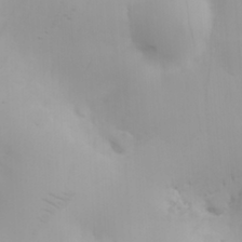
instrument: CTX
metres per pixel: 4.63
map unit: HNhu
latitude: 6.9892
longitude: 14.0283
